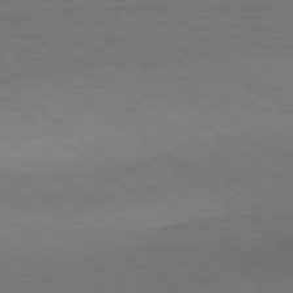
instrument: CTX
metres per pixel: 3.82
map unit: Ap
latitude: -79.2754
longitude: -56.3089
